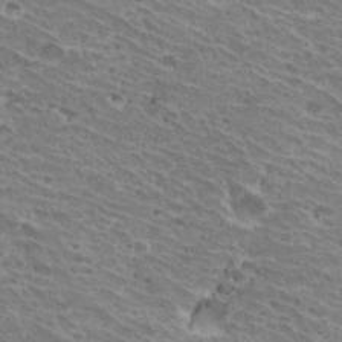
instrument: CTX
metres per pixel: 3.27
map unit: Hto
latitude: 31.0837
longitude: -42.4223
